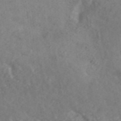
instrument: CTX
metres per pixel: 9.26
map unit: ANa
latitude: 45.1403
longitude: 21.2565
